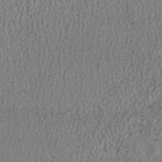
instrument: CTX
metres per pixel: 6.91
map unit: ANa
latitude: 39.5560
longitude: 24.5574
